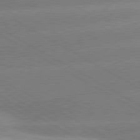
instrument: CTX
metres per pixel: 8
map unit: lApd
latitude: 80.5735
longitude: -155.2915
